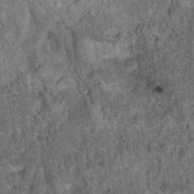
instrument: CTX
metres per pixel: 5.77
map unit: Hto
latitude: 15.6127
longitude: -34.7435
